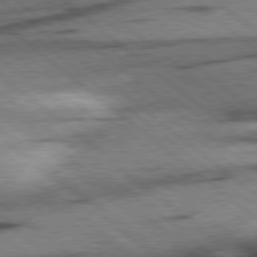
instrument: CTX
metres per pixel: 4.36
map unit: Hpe
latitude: 78.5735
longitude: -153.8584
